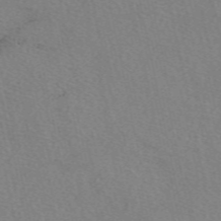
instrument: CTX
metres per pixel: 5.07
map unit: eAb
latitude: 50.7813
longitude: 109.1620
